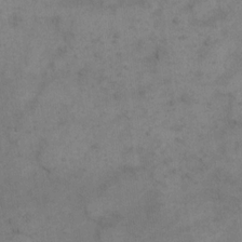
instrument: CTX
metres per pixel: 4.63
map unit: eHh
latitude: 15.5749
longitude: -66.7813
